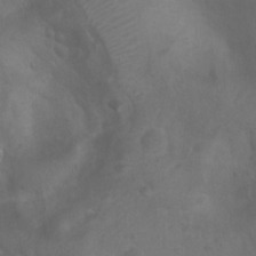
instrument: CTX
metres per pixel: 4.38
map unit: Ht
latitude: 2.4601
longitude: -22.4790
